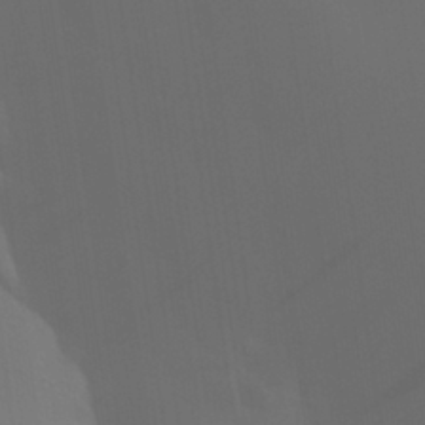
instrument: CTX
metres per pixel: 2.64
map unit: Aa
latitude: 29.2726
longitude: -135.0458
